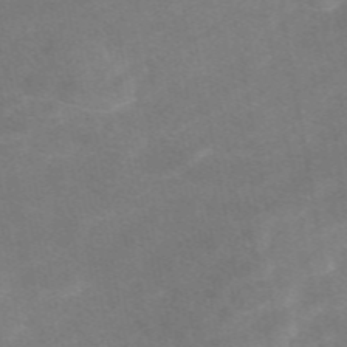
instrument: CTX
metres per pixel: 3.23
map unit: eAb
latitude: 48.6302
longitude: 119.0298
